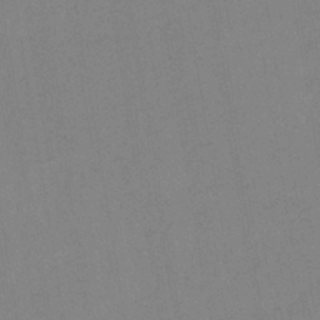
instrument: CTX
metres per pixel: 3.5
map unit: lHb
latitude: -40.4440
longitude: 67.7666
